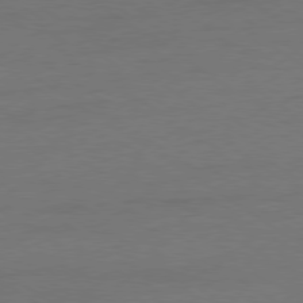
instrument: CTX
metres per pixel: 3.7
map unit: Ap
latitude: -79.6721
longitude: -53.1403
